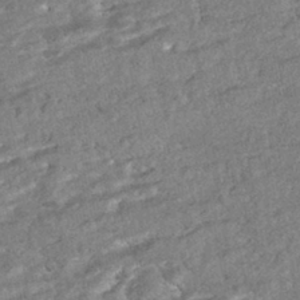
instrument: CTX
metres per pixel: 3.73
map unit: HNhu
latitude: -43.6532
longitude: 100.1038
